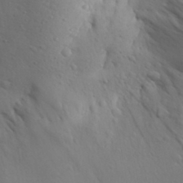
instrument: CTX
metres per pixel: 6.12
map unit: Aa
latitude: 31.1404
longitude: -143.8583
